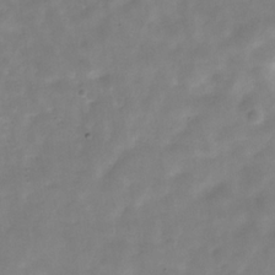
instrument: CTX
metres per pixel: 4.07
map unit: Hve
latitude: -31.6155
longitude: 89.4643
